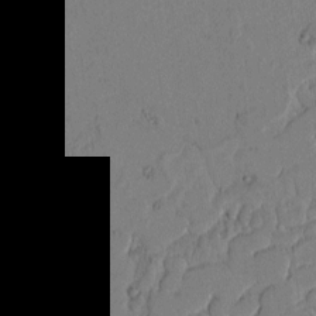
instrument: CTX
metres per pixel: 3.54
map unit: Htu
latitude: -2.8596
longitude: 167.1053
